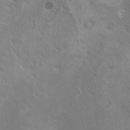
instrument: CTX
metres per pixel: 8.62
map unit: HNhu
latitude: 4.4223
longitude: 4.7274
